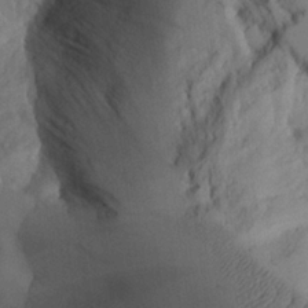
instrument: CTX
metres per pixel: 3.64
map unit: Aa
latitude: 25.9528
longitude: -128.8191
